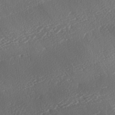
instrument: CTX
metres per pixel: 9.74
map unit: lAa
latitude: -2.5762
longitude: -128.1578
